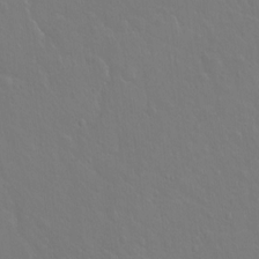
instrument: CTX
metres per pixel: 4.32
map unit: Hto
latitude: -3.4265
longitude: -35.2914
